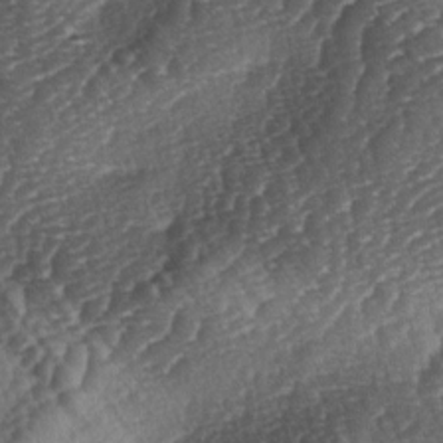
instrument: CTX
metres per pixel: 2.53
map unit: lAa
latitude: -3.9556
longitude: -127.1781
